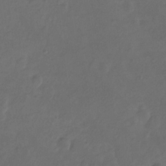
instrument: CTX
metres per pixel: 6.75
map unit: Hto
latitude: -7.8422
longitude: -39.1781
